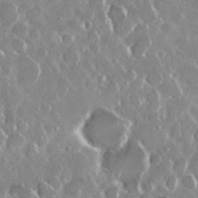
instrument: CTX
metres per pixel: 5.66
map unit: Nhu
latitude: 29.0458
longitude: -62.0633
